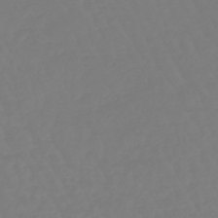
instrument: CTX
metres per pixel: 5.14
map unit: eHb
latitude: -45.8611
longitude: 81.2376
